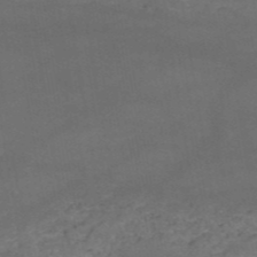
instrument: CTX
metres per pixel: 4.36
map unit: HNb
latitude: -51.5021
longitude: -39.9906
